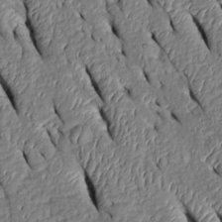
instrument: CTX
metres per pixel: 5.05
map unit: Htu
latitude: 0.7624
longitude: 149.2187
